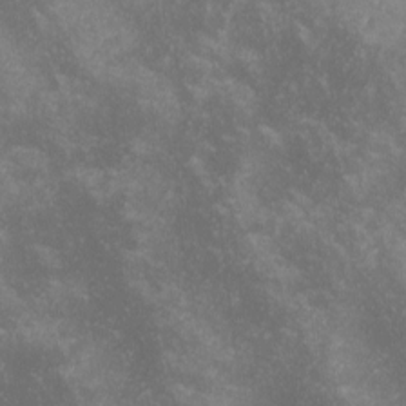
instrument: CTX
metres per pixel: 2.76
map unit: lHvf
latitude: -13.8800
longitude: -102.4412
